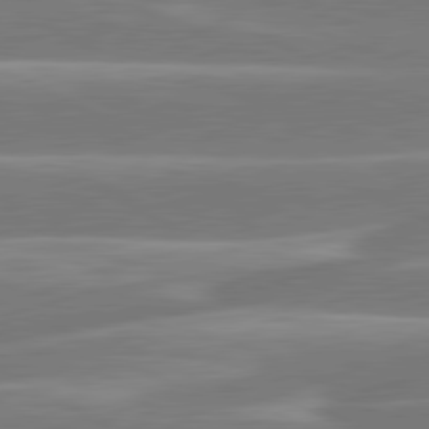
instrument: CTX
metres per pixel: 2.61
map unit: lApd
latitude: 81.0269
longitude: -129.1025
